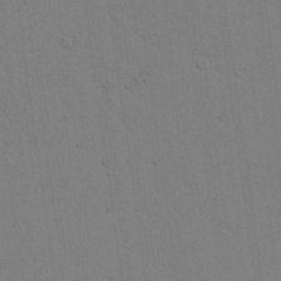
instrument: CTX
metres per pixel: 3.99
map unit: lAvf
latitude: 16.8380
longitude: -127.1781
